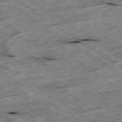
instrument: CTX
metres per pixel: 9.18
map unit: Ap
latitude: -79.5966
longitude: -87.2348
